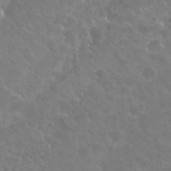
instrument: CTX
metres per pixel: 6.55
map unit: Nhu
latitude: 29.0269
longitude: -60.2711
